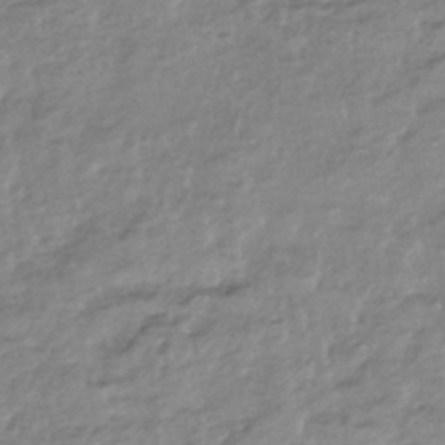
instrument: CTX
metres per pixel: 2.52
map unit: HNhu
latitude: -44.5385
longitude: 97.6155
